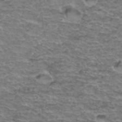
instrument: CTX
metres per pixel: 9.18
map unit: Hto
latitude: 37.4238
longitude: -43.2915
